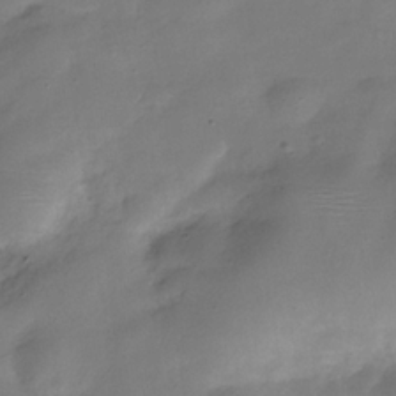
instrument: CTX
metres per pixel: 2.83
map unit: Hve
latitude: -31.7477
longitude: 93.3132
